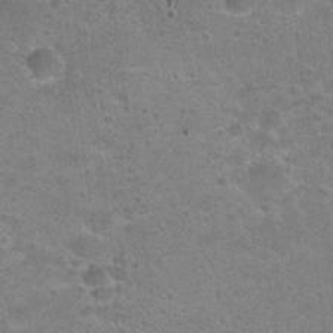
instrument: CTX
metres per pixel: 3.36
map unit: Hto
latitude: 22.3278
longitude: -49.0081
